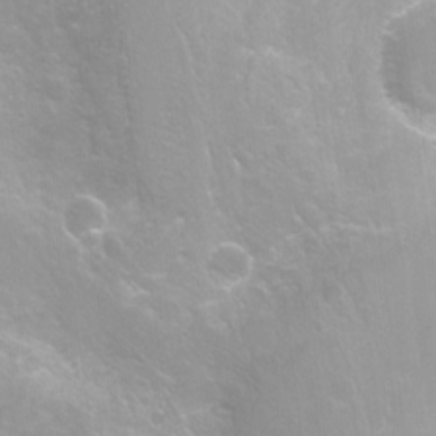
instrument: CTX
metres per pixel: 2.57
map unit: Nhu
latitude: -8.3306
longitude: -43.2915
